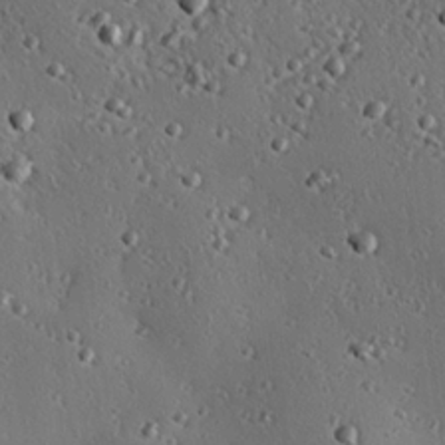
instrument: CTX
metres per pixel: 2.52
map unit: eHh
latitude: 23.1214
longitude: -91.3671
